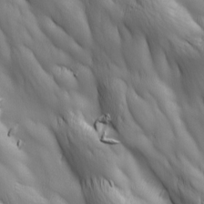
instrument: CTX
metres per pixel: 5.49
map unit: Ave
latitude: 13.0270
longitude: -105.4049
